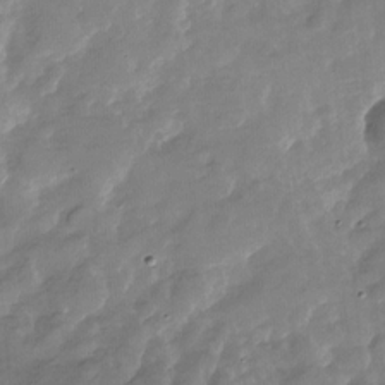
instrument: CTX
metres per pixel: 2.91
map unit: Nhu
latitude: -27.9556
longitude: -73.8584
